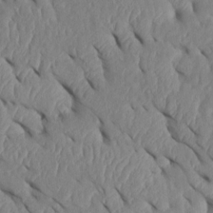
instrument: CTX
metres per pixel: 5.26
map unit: Htu
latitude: 2.2522
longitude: 147.8422
